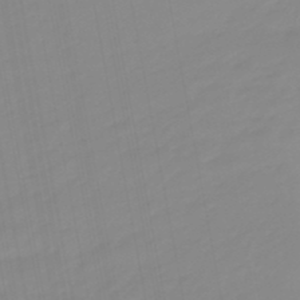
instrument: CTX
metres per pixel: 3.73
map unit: eHb
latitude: -48.6897
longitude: 84.5195
